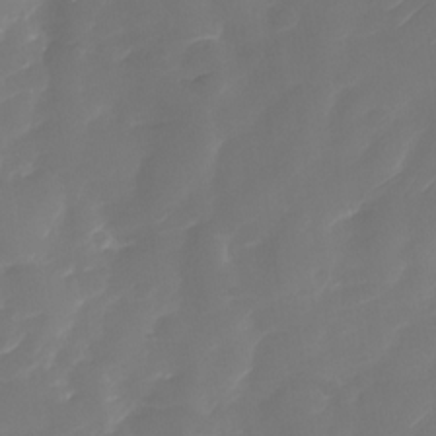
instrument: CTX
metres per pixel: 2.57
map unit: Nhu
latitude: -30.2550
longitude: -71.7072
